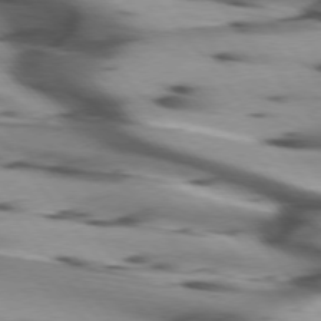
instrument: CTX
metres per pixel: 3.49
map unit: lApd
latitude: 75.2159
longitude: -63.8206
